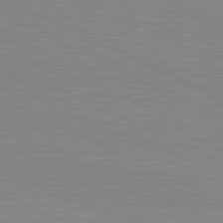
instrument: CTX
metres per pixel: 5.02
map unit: lApd
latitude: 81.2726
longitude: -172.5356
